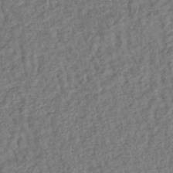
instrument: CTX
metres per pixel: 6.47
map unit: lHb
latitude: -38.8219
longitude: 62.4062
